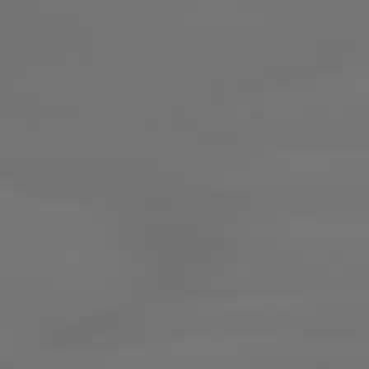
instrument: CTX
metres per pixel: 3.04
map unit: lApd
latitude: 79.6316
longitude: -137.9339
